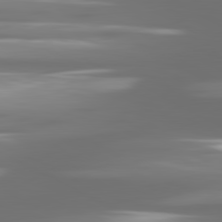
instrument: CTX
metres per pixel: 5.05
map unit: lApd
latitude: 81.1214
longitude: -138.2900
